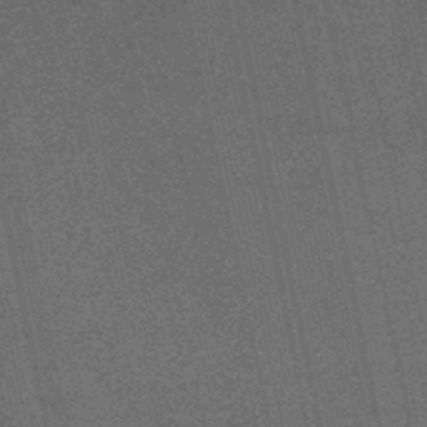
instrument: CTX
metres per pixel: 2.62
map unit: HNhu
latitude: -48.5574
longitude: 99.5210
